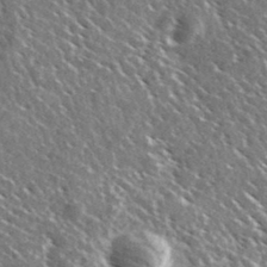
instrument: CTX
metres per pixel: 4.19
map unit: Ave
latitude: 37.1026
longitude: -110.4412
